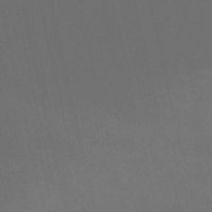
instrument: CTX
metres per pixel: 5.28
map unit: HNb
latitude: -51.2376
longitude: -44.8758
